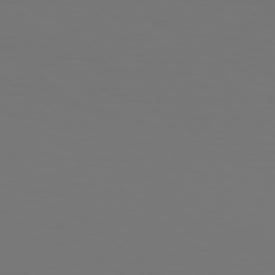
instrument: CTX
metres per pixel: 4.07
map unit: Hpe
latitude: 77.1403
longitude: -134.1389
